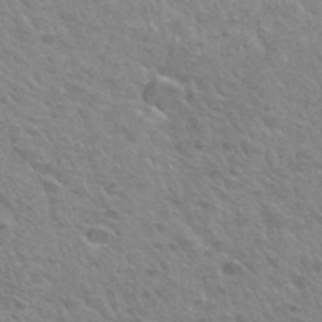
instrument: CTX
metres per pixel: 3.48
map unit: Hto
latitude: 35.3103
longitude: -50.2711
